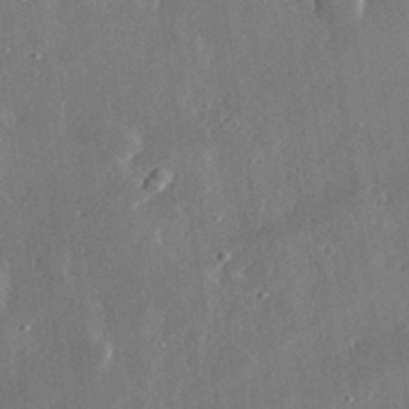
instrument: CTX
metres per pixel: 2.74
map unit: lHvf
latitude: 32.6679
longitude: -92.0255
